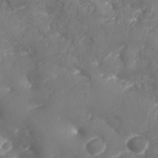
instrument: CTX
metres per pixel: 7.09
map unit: Nhu
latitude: 25.8016
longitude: -63.3671
